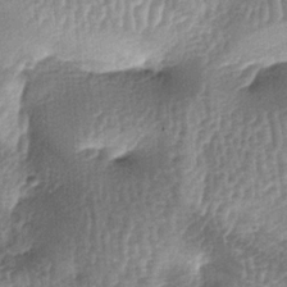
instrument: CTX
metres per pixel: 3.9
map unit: lAa
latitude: -6.3306
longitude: -128.2333
